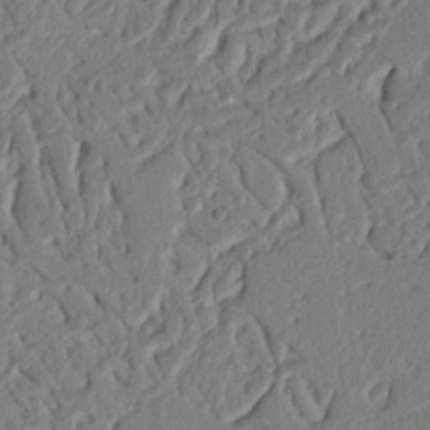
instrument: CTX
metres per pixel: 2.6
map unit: Ht
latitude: 12.4223
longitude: -75.1781
